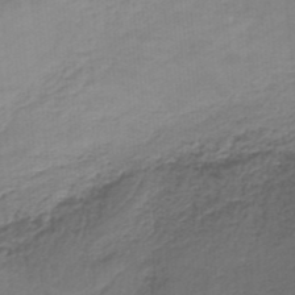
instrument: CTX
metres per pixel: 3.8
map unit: HNb
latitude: -34.7085
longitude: 59.9367
